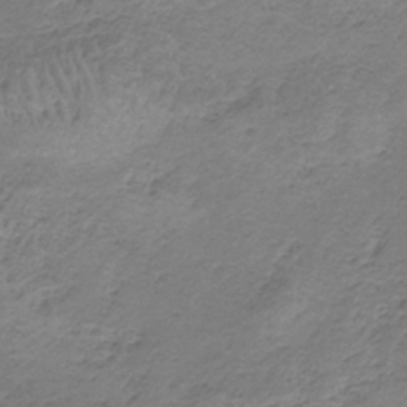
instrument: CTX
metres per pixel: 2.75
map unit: HNb
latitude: -34.6707
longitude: 56.3306
